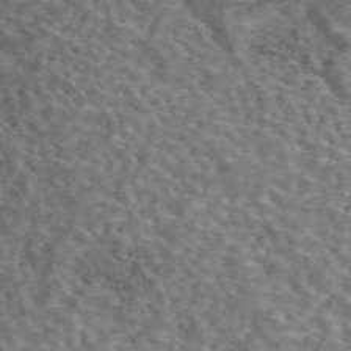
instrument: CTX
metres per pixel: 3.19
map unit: eAb
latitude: 44.1766
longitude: 111.4832
